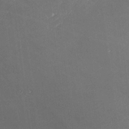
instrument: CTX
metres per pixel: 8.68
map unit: lHvf
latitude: 25.5938
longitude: 140.9353
